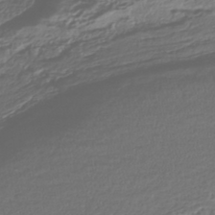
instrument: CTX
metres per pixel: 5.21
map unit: HNhu
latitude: -43.5210
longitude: 107.3510
